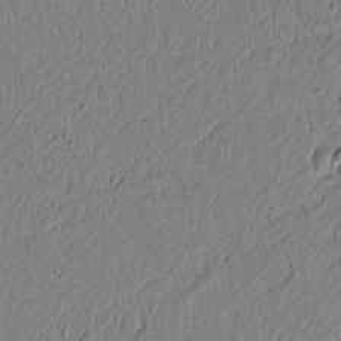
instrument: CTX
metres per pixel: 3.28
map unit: lAvf
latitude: 6.2334
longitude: 167.0675
